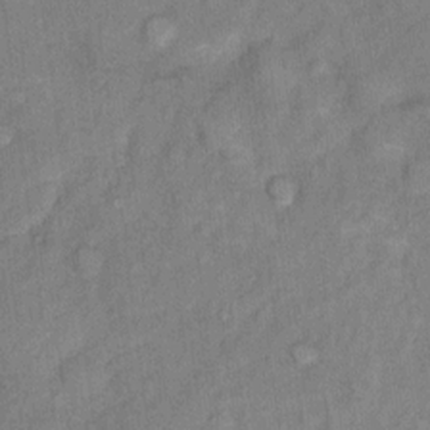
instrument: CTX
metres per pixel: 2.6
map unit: Ht
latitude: 8.7435
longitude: -38.4412
